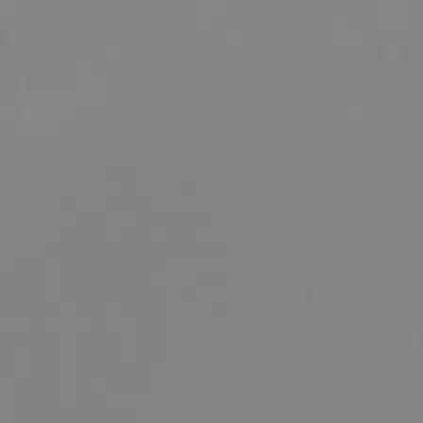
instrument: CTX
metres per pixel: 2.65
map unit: eHb
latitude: -49.8423
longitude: 74.4818
